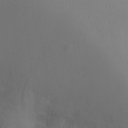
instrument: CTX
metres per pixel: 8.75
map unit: Ht
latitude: -4.1983
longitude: -25.8583
